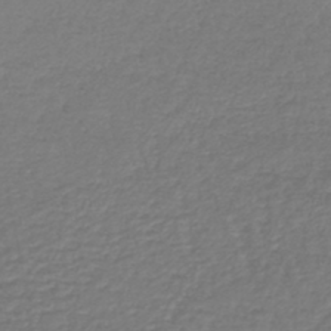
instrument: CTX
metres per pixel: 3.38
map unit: lHb
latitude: -43.1809
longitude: 69.5966
